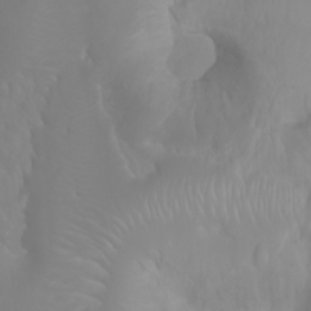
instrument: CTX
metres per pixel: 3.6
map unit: Ht
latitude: -1.4644
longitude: -61.4048
